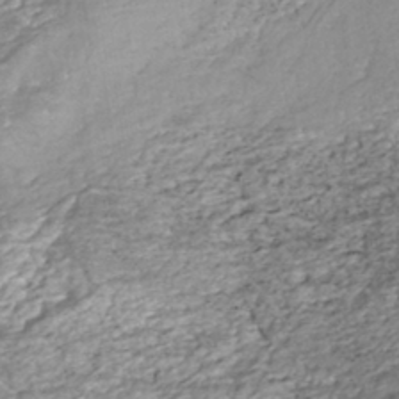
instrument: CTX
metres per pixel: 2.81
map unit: ANa
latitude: -41.0486
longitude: 105.2187
